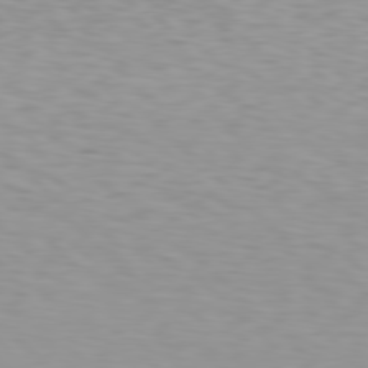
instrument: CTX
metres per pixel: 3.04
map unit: Hpe
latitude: 78.5546
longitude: -167.4048
